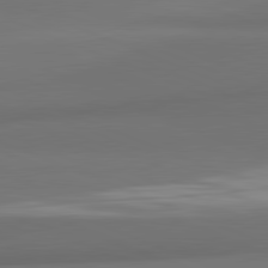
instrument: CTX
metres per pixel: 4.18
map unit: lApd
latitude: 81.9717
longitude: 171.1053
